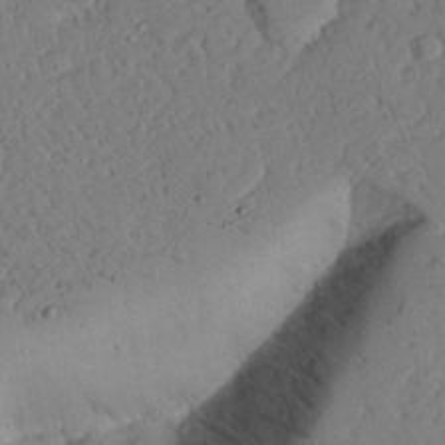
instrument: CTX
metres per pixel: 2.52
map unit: Aa
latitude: 23.9339
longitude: -131.9151
